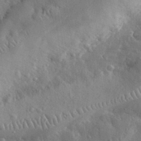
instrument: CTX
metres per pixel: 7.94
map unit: eHh
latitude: 30.3279
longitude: -79.0648
